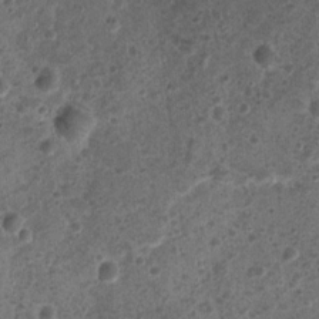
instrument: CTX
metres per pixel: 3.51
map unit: Nhu
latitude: 2.8569
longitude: -14.6491
